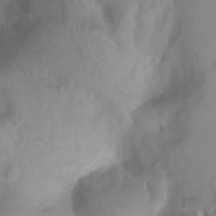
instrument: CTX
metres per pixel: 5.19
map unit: Htu
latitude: 3.7827
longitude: -21.5938
